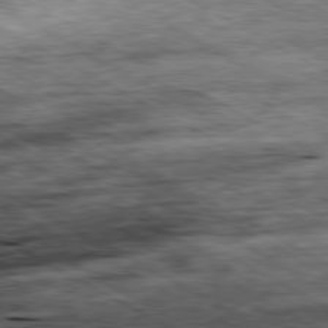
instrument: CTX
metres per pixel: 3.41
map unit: Ap
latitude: -80.8408
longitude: -90.1200
